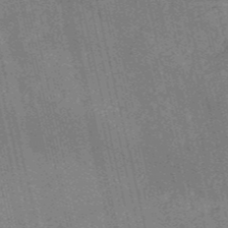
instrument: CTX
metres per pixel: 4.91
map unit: HNb
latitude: -51.9745
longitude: -41.3859
